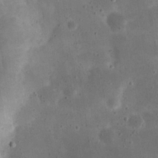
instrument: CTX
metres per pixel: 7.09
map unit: eHh
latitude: 20.9892
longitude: -66.0255
